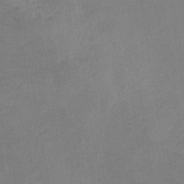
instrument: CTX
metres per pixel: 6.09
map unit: lHb
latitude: -34.5196
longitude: 67.1242
